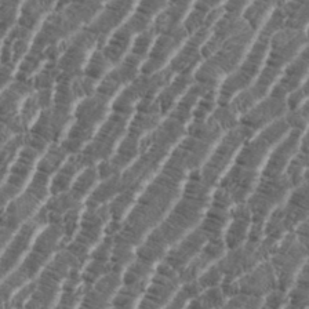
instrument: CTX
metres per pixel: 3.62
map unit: eHh
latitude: 36.2523
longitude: -136.8002
